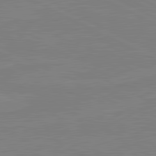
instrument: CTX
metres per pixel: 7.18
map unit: lApd
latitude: 81.4426
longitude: -176.4979
